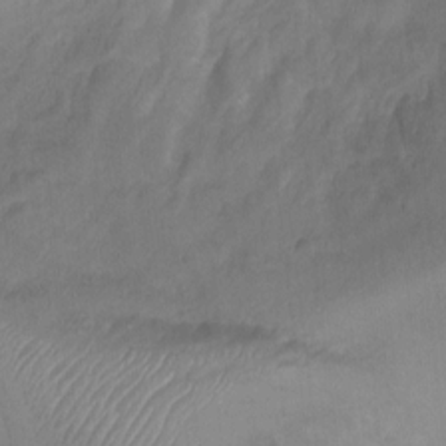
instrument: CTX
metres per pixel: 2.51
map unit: Ht
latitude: -1.3699
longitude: -20.2523
